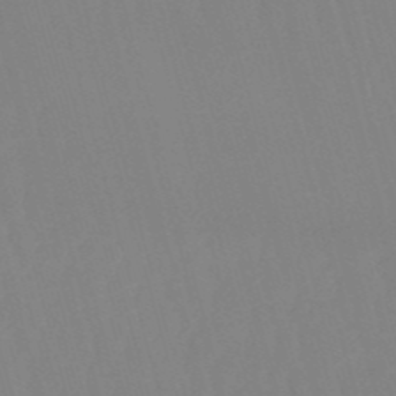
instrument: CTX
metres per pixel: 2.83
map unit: eHb
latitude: -50.6518
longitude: 75.7289
